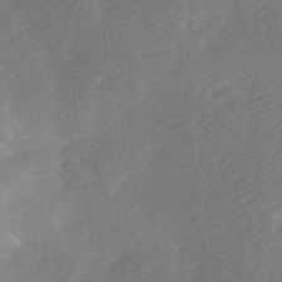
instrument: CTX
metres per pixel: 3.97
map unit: Ave
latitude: 9.8961
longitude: -106.7624
